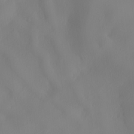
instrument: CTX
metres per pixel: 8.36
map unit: lHvf
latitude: 22.4412
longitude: 141.7100
